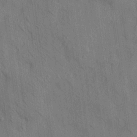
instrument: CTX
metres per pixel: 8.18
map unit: HNhu
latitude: 12.7813
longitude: 10.1228
